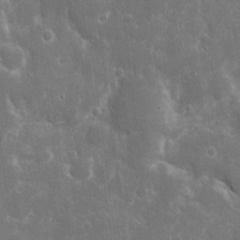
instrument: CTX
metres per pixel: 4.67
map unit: eHh
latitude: 7.5938
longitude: -70.0255
